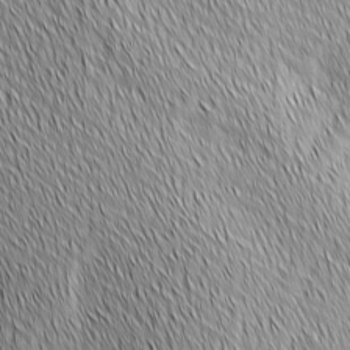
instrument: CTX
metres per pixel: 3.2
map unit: Ave
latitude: 2.3467
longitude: -114.1955
